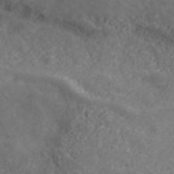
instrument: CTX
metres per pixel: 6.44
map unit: ANa
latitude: 42.1011
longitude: 28.8975
